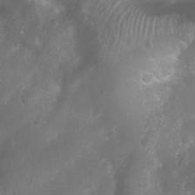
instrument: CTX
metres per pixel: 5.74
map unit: Nhu
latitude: 27.6127
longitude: -63.3293
